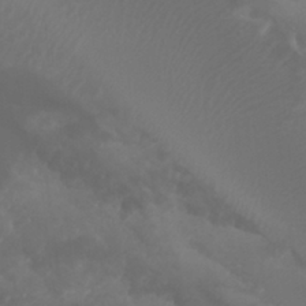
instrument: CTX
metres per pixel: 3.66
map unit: Htu
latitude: -5.3698
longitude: -75.2159
